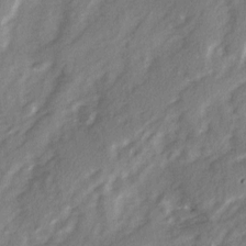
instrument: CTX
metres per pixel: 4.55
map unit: Ave
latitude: 2.1578
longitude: -110.5924
